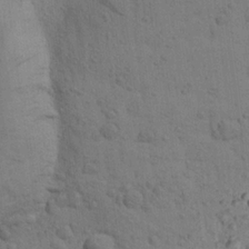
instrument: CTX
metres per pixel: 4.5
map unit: Aa
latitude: 22.9892
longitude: -148.3278
